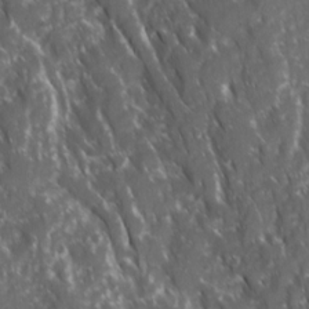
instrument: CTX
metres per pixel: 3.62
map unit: Ave
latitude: 15.5938
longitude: -132.3278
